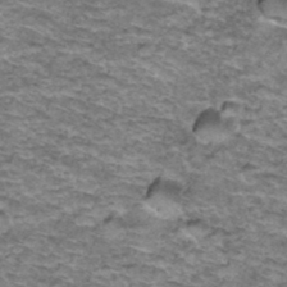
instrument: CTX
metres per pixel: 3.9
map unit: Hto
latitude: 37.1970
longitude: -42.8569
